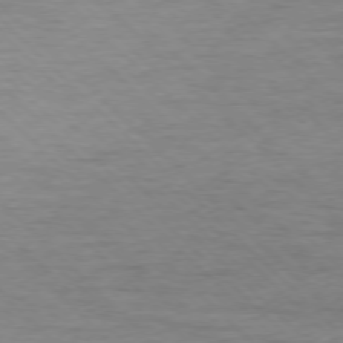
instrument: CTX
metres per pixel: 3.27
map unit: Ap
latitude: -77.1620
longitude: -94.4979
